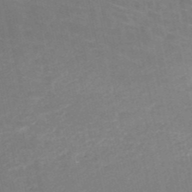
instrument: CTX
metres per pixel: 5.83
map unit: HNb
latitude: -51.2565
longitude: -48.3656
